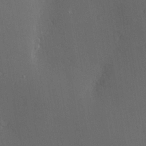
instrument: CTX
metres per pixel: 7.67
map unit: Nve
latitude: -7.6910
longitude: 174.1605
